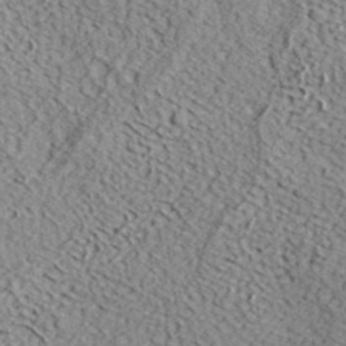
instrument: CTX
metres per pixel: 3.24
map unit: eHh
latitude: 37.2915
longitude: -80.1389
